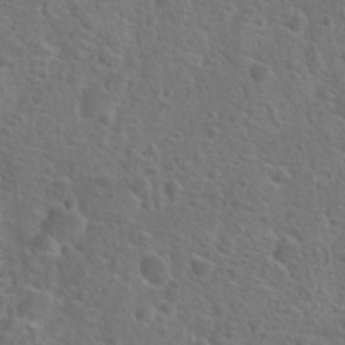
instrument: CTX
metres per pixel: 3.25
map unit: Hto
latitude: 19.2726
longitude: -42.5168
